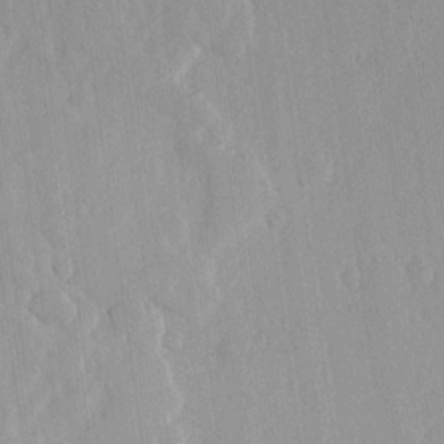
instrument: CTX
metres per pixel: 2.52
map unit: lHvf
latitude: 16.7813
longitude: -114.7246
